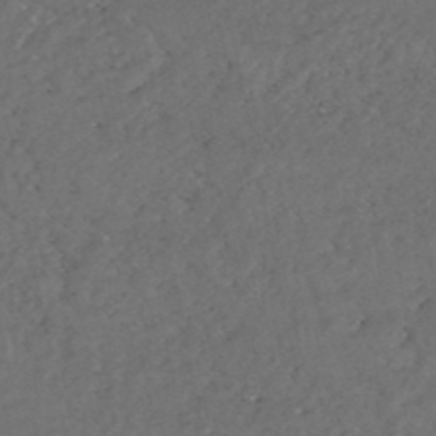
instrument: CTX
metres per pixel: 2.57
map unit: HNhu
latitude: -48.1417
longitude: 98.2928
